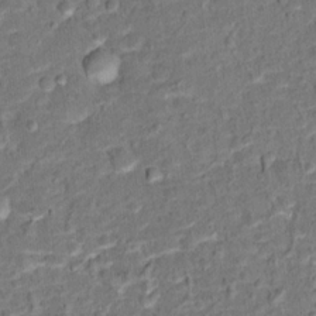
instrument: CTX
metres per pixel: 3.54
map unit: Hto
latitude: 15.1970
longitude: -39.3104
